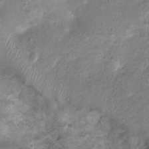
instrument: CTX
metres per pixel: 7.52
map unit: Nhu
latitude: 1.5749
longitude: -15.4616
